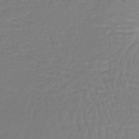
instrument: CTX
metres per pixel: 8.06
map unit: lHb
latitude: -42.2361
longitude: 63.3131
